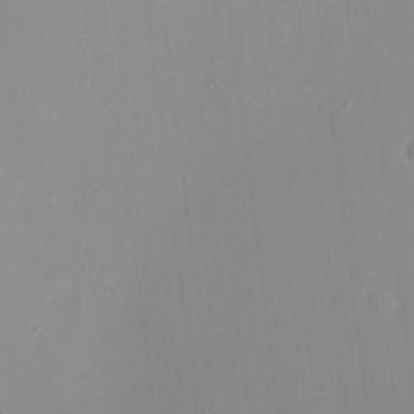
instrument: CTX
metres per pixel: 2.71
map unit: HNhu
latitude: 7.4804
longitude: 8.5385
